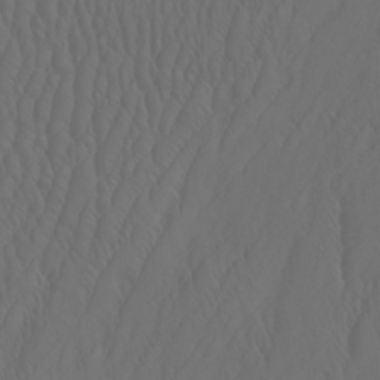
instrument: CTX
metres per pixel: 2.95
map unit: Htu
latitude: -6.2928
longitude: -70.3845
